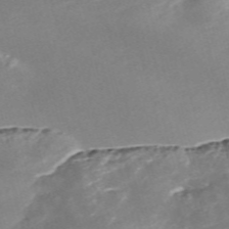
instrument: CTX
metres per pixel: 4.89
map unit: Nve
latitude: -57.9556
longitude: 59.0864
